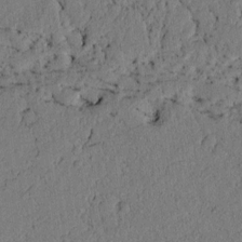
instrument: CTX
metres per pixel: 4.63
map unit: lAvf
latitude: 4.4790
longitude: 165.5022
